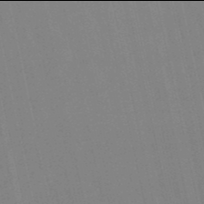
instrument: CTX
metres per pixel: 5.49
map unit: eHb
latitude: -50.0094
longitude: 76.7841
